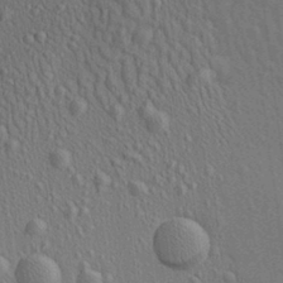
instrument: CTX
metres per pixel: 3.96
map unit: Aa
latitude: 22.9514
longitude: -138.8191
